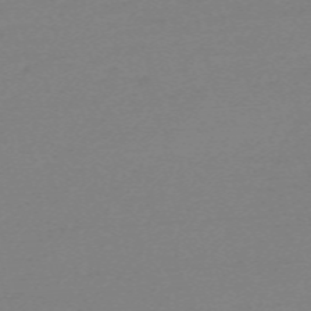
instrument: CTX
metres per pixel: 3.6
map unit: eHh
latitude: -62.4062
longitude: 52.0661
